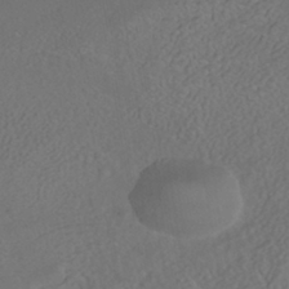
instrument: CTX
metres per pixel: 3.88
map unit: HNhu
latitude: -40.2361
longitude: 108.5574
